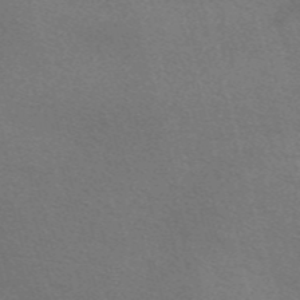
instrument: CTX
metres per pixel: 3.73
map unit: Nve
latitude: -56.7274
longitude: 60.4251
